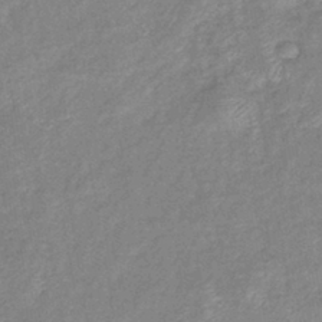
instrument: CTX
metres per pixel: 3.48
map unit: eHb
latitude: -40.5007
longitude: 80.6519
